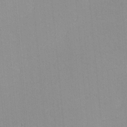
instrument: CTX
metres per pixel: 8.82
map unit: lHvf
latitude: -11.1242
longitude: -103.4993
